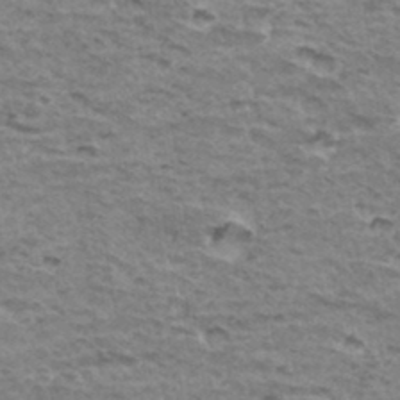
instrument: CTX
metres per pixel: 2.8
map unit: Hto
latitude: 35.8394
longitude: -43.3671
